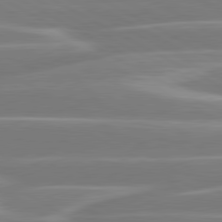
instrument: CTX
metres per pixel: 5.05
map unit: lApd
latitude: 80.7435
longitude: -128.9891
